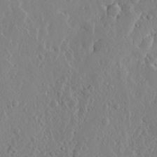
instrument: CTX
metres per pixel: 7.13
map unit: Ave
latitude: 12.9892
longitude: -136.2145
